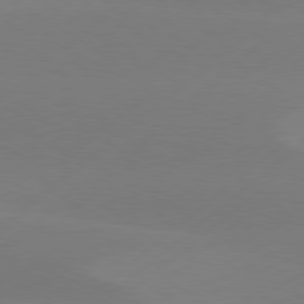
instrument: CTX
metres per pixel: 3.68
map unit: Hpe
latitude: 78.4223
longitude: -131.8962
